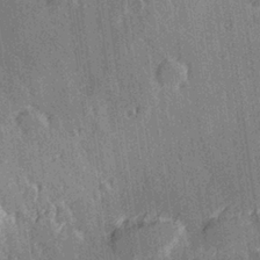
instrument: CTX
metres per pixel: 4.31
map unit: Hve
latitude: 27.1403
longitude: 145.5210
